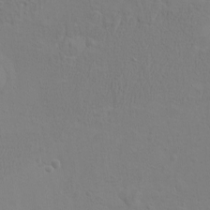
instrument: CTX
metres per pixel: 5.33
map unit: eHh
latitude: -3.3698
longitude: -74.5735
